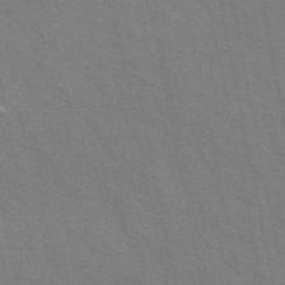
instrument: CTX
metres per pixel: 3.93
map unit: ANa
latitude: 48.7246
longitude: -77.1214
